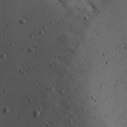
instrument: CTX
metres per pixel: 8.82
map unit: Ave
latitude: 23.0080
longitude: -135.4615
